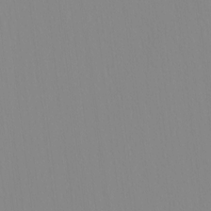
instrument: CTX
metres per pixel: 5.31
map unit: HNhu
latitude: -5.0108
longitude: 14.6897
